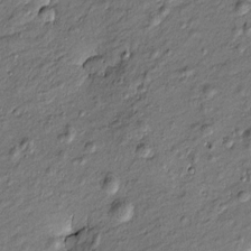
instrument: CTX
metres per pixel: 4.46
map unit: Htu
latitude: -7.8233
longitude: 177.4077
